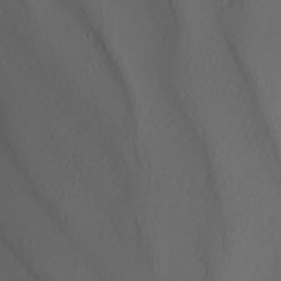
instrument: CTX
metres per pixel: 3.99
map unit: Nhu
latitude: -8.0283
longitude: -95.5938
